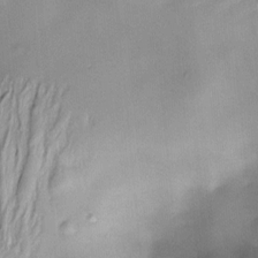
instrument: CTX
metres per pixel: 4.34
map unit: Nve
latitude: -22.9353
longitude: -137.9339
